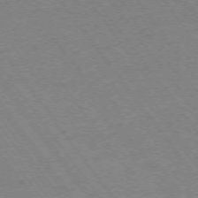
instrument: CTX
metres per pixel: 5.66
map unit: Ap
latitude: -74.2173
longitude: -77.2915
